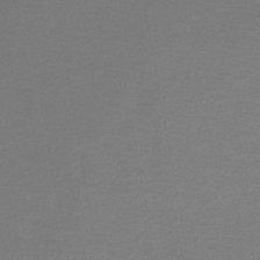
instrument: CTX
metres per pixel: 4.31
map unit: lHb
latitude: -45.0109
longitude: 62.1039
